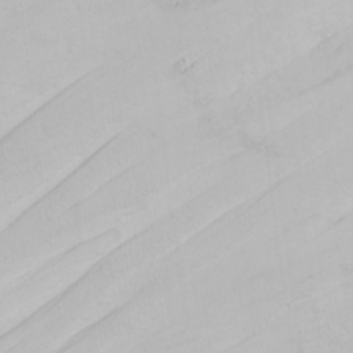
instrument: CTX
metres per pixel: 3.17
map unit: Nhu
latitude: -0.2173
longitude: -75.5371
